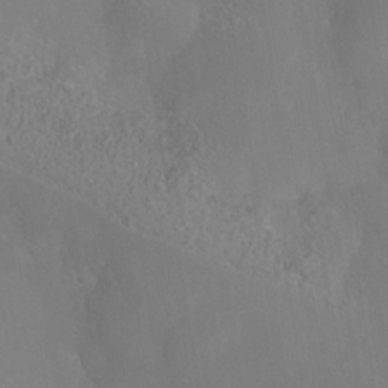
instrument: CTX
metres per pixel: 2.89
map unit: Nhe
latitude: -36.3495
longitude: -130.4790
